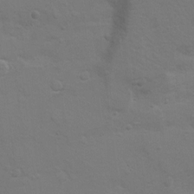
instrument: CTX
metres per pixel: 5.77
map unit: Hto
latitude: 8.9136
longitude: -31.1404
